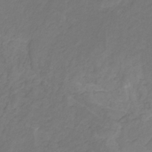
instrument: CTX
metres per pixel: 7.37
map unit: lHb
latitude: -30.8975
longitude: 65.6911
